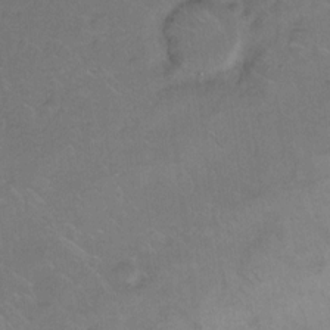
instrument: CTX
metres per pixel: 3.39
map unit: Hto
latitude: 6.9703
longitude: -61.5182
